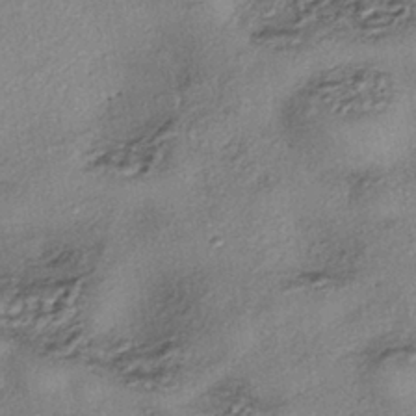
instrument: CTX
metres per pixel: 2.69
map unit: eHh
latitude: -42.0472
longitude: 120.2739
